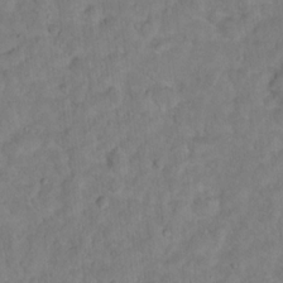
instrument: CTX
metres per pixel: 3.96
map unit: Hto
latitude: 12.8569
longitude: -36.4979
